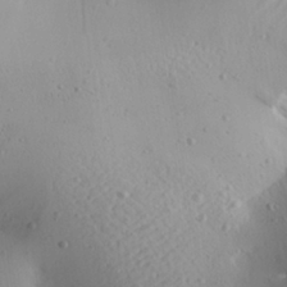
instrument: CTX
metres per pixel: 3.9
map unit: Aa
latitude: 25.5560
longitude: -143.7261
